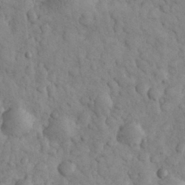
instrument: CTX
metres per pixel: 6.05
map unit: eHh
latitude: 31.1026
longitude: -68.3278
